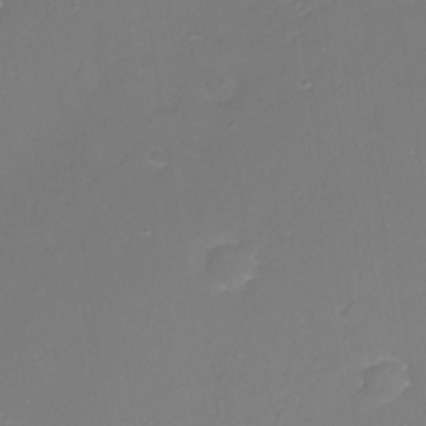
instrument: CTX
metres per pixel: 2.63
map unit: eHh
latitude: -3.3320
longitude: -75.9339
